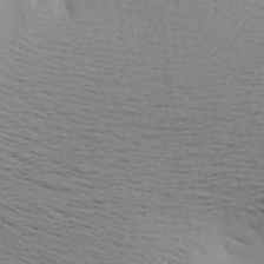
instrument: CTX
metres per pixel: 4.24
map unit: Aa
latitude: 20.8947
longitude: -148.4034
